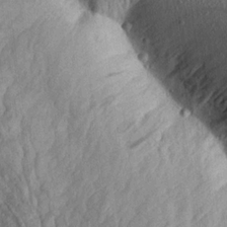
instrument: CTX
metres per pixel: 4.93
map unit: Aa
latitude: 18.9891
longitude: -145.8583
